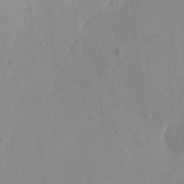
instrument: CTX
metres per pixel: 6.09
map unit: Nhe
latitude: -1.6344
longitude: -58.6113
